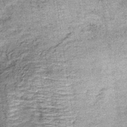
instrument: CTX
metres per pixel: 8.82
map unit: lHb
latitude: -36.7652
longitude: 66.4062
